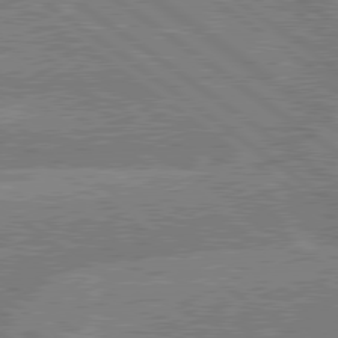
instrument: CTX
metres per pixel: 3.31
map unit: lApd
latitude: 79.4994
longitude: -160.5357
